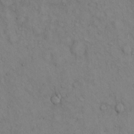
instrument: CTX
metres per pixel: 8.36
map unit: Hto
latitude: 12.7813
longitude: -59.6127
